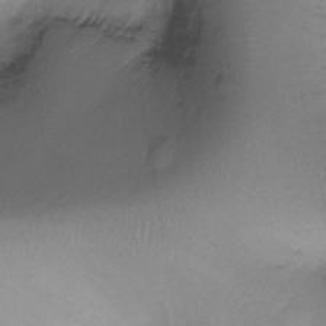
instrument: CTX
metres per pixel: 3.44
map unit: Ht
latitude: -18.2928
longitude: -44.5357
